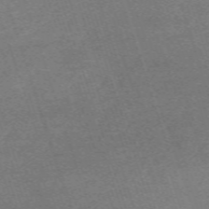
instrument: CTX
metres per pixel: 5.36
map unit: eHh
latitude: -64.0283
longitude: 53.1431
